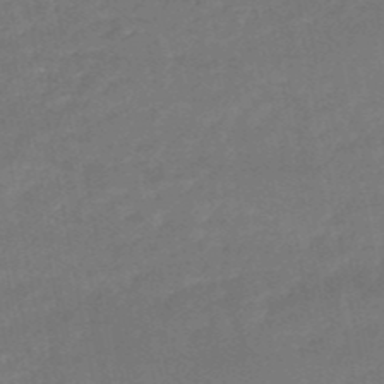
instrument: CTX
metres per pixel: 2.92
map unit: HNb
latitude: -51.1053
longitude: -39.3293
